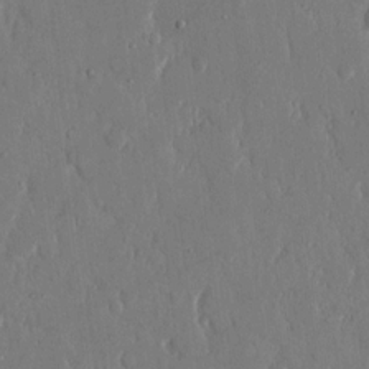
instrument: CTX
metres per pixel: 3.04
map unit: eHh
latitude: 14.1767
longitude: -70.3278
